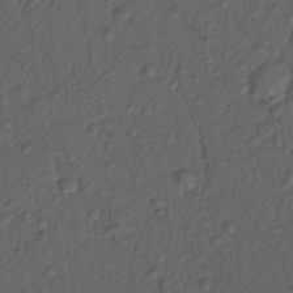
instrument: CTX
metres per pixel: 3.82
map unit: Nhu
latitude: 12.6869
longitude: -28.6490
